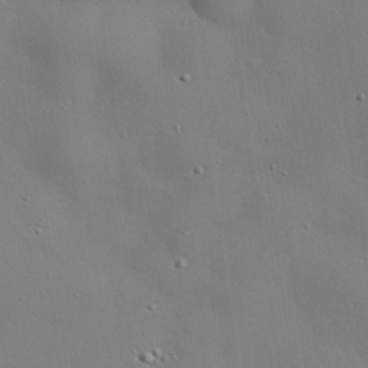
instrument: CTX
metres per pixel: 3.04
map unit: eHh
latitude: 28.6868
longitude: -82.3656
